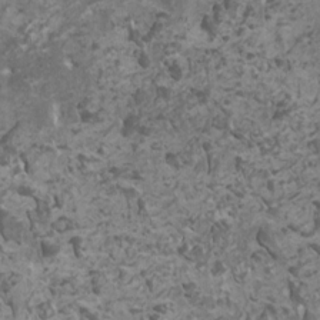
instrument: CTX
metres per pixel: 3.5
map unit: HNhu
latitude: 0.1011
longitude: 2.7652
